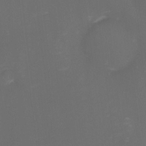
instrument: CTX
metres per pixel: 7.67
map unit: eHh
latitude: -1.4833
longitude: -79.1592
